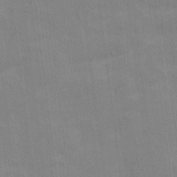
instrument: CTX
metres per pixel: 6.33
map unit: Ave
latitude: 16.3089
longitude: -138.3278
